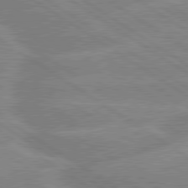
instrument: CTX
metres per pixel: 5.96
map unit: lApd
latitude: 79.4994
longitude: -130.7436
